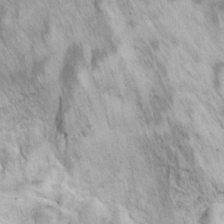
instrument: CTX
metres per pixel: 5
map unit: Ht
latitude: 11.8206
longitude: -32.9703
